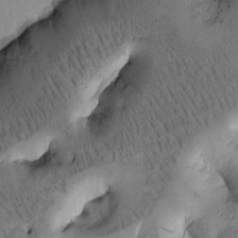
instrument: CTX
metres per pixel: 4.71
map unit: Htu
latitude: -4.2739
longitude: 172.4062
